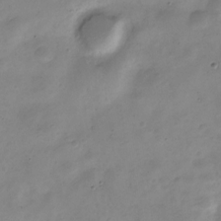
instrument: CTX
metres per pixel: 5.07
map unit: Nve
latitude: -23.7100
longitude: 105.8989
